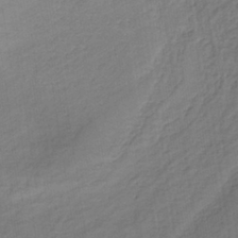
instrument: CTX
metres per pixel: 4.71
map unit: lHb
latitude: -36.6329
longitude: 69.4454
